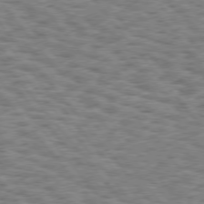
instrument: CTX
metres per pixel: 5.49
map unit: Hpe
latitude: 75.6505
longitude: -135.0458
